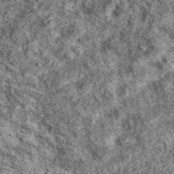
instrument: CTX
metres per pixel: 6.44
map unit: eAb
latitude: 37.5938
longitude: 106.1795
